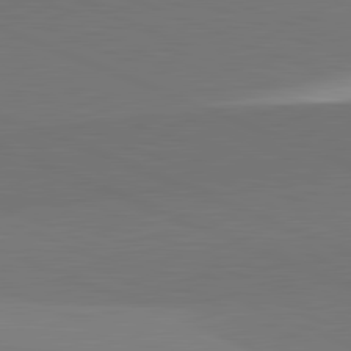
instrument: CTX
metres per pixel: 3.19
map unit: lApd
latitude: 82.0822
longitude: 150.6896
